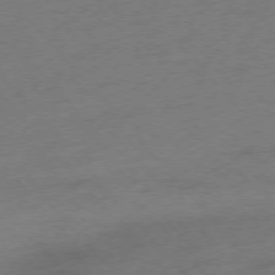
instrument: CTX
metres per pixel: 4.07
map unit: Hpe
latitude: -75.9745
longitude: -11.4804
